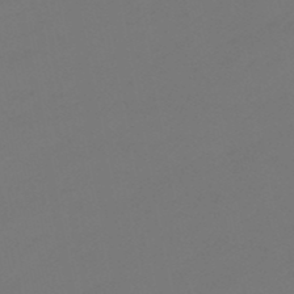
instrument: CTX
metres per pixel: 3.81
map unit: eHb
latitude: -47.2943
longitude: 86.1417
